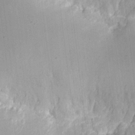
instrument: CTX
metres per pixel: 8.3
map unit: eHh
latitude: 11.1592
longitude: -68.2334
